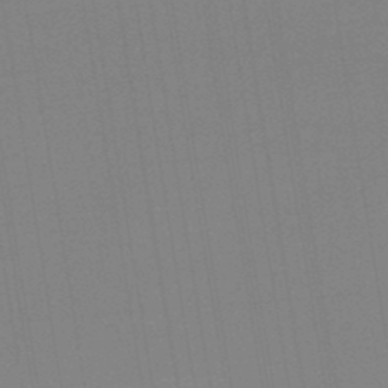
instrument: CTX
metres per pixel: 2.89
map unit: lHb
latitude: -45.6911
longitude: 58.9730
